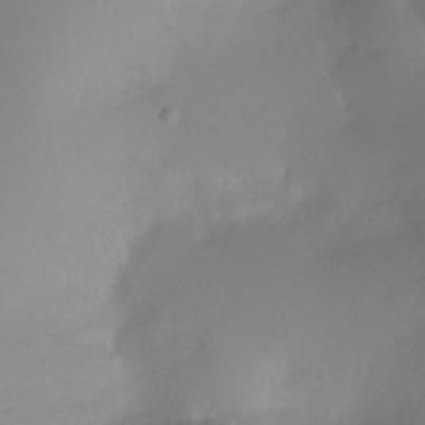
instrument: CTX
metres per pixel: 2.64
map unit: Ht
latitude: -11.5021
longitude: -45.7827
